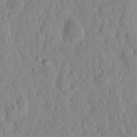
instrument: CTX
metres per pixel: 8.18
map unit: Nhu
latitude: 16.4601
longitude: -73.5183
